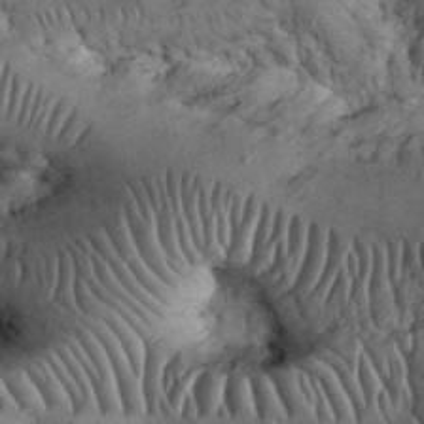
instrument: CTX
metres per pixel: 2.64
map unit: eHh
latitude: 32.7624
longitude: -66.9513
